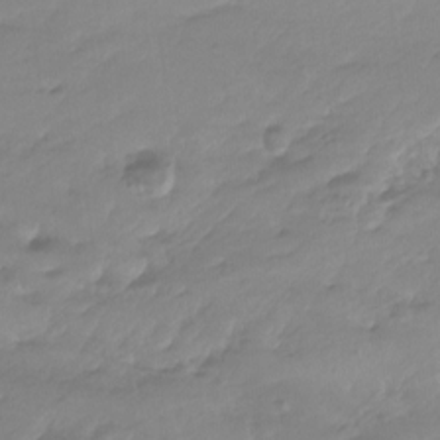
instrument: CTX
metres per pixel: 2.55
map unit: Nhu
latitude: -13.8989
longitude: -63.5560
